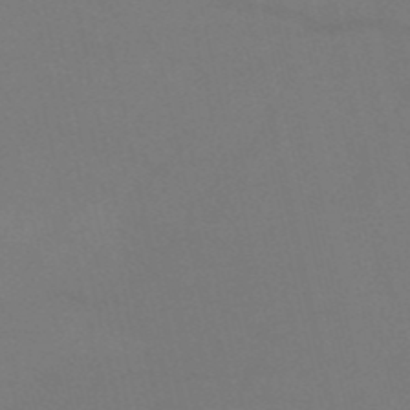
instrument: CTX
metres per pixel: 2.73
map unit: HNb
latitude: -52.8030
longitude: -46.1767
